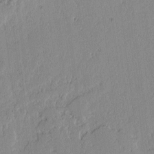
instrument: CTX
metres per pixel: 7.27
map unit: lAvf
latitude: -1.4644
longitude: -107.2348
